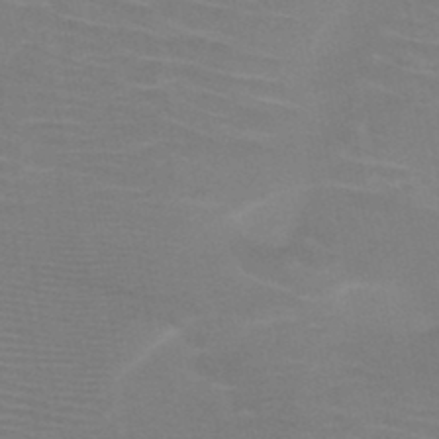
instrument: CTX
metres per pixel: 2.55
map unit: HNb
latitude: -46.9919
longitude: -44.9136
